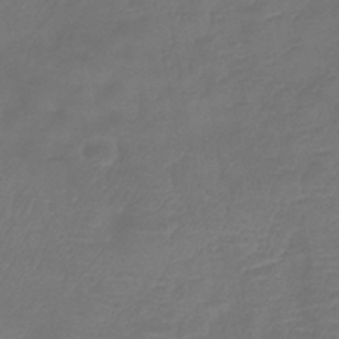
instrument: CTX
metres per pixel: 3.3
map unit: eHb
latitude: -39.8611
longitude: 76.8030
